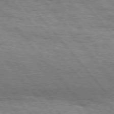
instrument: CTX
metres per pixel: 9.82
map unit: Hpe
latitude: 75.7072
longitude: -153.6883
